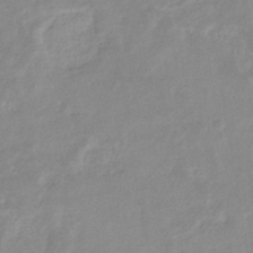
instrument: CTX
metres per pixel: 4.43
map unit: eHb
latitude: -36.4251
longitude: 76.4062
